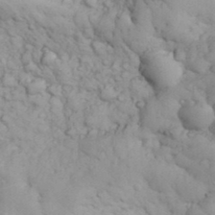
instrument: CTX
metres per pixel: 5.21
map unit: eHh
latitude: 32.1389
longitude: -66.7057
